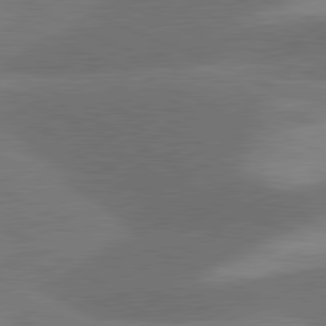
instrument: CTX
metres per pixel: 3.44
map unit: lApd
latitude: 81.2159
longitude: 124.9542
